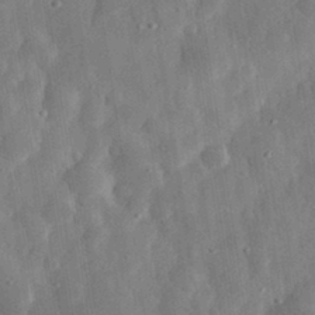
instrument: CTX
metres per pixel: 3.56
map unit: eHh
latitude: 31.4238
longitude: -75.1214
